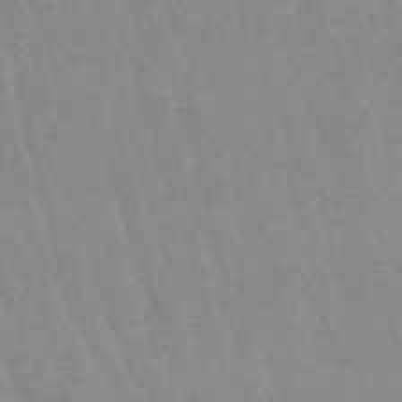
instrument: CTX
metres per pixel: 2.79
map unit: lHb
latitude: -48.5763
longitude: 73.1053
